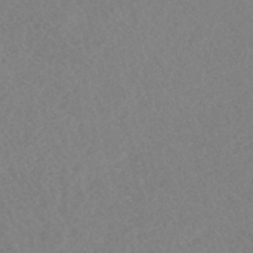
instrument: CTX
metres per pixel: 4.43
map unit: HNhu
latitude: -46.5762
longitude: 30.5762
